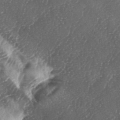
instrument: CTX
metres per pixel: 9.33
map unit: lAa
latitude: -5.2187
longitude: -126.7057
